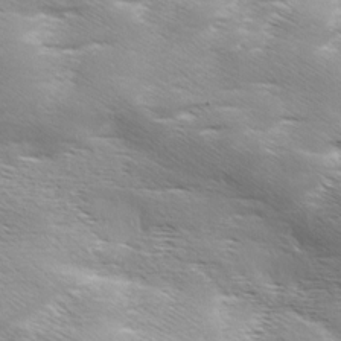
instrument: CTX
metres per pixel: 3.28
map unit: Ave
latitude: 11.1025
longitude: -106.4601
